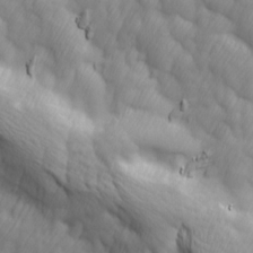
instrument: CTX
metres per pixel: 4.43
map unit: Ave
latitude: 13.2915
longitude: -105.4427
